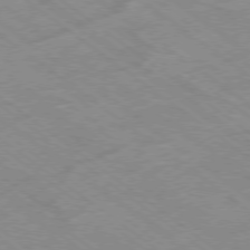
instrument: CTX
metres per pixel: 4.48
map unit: Hpe
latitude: -78.4062
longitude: -22.6112
